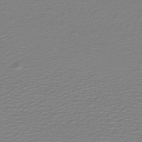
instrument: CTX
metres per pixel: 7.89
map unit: HNb
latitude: -45.4643
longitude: 55.1620
